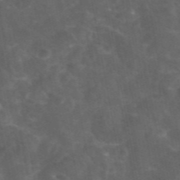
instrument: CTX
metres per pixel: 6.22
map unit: eAb
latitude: 46.4601
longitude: 125.7100
